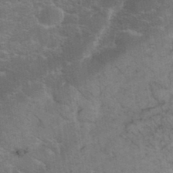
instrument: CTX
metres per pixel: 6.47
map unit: eHh
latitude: 36.0822
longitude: -67.6693
